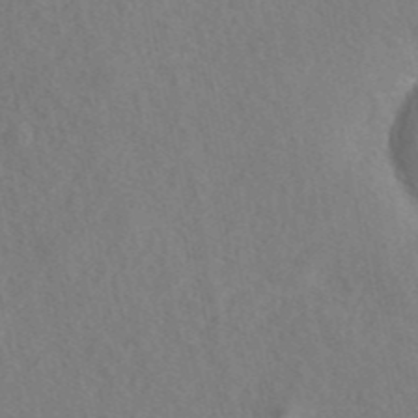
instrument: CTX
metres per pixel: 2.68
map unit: eAb
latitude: 42.7624
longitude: 104.6518
